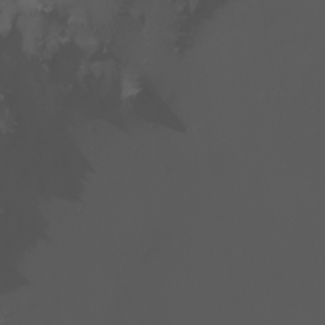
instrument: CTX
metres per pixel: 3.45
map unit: Nhu
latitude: -5.6722
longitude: -91.8583
